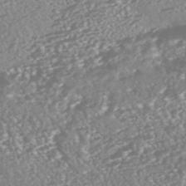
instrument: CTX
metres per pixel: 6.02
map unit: HNhu
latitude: -47.0675
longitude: 97.6344
